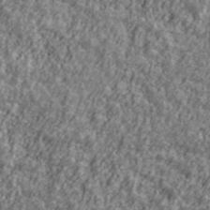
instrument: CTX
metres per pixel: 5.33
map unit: Ave
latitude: 42.1578
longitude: -111.7828
